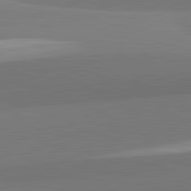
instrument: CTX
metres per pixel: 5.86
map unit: lApd
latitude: 82.4034
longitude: 150.0850
